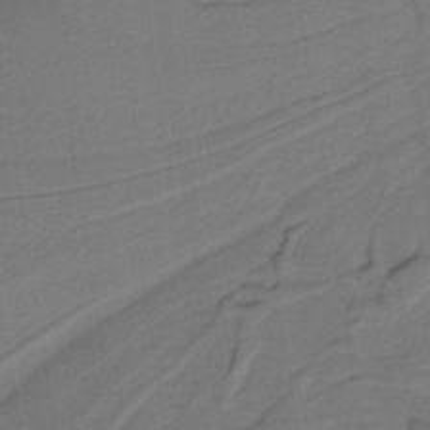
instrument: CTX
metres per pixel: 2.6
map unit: lHb
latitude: -38.9542
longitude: 54.9353
